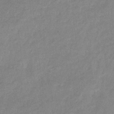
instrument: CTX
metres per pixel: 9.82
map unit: eHb
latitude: -32.4629
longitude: 74.6897
